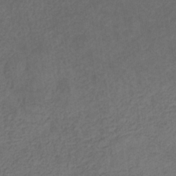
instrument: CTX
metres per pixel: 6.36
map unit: eHb
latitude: -32.0661
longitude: 72.5762
